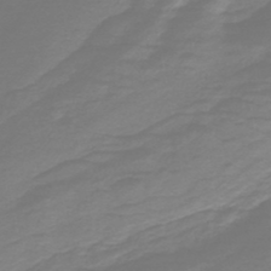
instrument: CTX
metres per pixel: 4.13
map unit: HNb
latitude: -46.1794
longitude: 52.6140
